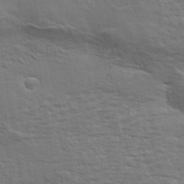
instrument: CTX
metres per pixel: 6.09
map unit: eHh
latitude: 36.2334
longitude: -133.4804
